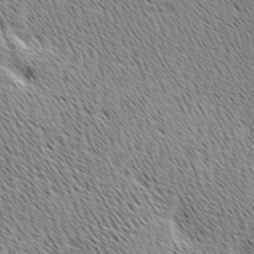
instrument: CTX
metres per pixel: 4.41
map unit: Ave
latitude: 10.4790
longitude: -107.3860
